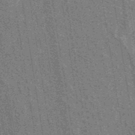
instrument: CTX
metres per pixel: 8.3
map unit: eAb
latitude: 40.9135
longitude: 106.9731
